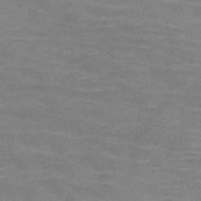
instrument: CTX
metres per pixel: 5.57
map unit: HNb
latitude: -46.7085
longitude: -46.3090
